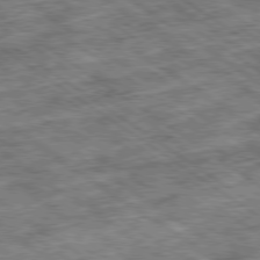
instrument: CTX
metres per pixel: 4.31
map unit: Ap
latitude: -79.7855
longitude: -50.5167
